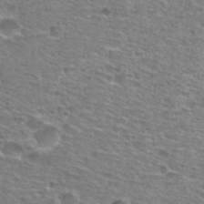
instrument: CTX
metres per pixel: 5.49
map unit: Nhu
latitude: 28.9325
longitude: -49.1214
